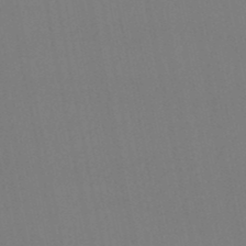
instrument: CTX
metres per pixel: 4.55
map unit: lHb
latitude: -49.5022
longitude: 68.0472
